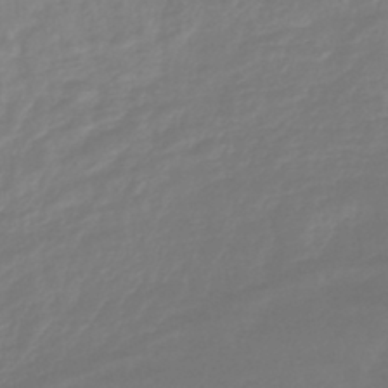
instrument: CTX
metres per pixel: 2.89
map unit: lHb
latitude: -41.9745
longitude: 77.5021
